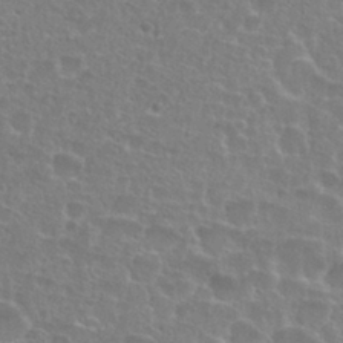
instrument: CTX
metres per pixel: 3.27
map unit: Nhu
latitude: 27.4049
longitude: -51.4237
